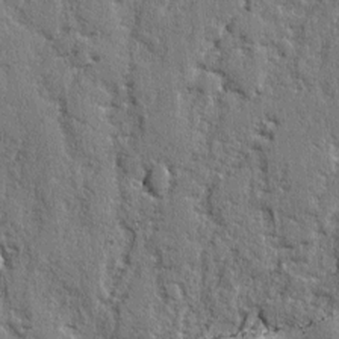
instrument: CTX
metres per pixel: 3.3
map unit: lAvf
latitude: -2.8407
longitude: -105.5560
